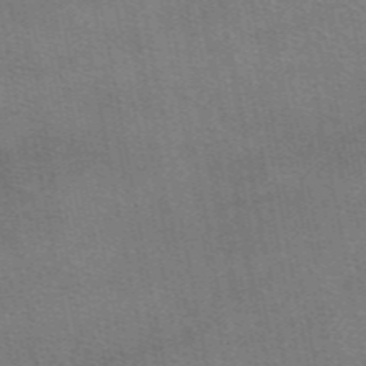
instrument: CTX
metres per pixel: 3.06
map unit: eAb
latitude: 49.2726
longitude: 112.8786
